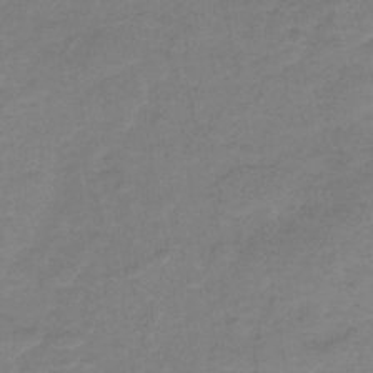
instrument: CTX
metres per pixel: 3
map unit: HNb
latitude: -47.1998
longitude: -38.6490
